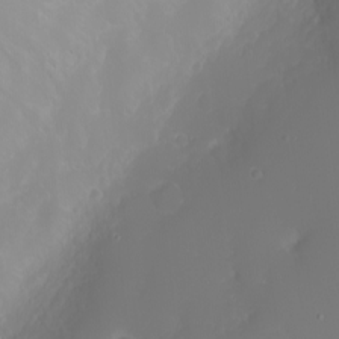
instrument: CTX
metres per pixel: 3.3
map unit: eHh
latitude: -3.0486
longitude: -75.1025
